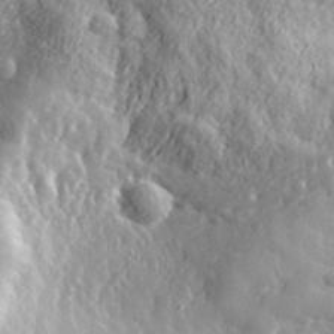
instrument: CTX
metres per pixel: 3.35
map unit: lHvf
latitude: 34.6868
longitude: -86.4790
